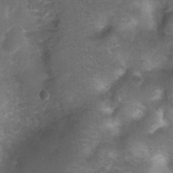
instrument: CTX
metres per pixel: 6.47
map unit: Nhu
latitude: 8.2334
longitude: -21.5560
